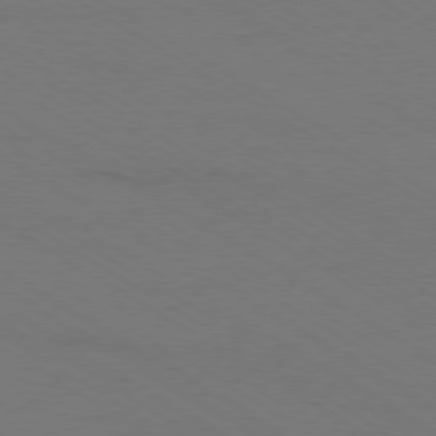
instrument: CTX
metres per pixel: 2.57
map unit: Ap
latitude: -79.2376
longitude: -84.1011
